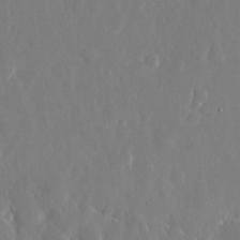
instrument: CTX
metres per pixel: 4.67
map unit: eHh
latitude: 12.3278
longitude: -71.4048
